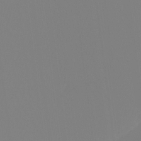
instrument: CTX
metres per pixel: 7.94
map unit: Ht
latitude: -15.3510
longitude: -50.8002
